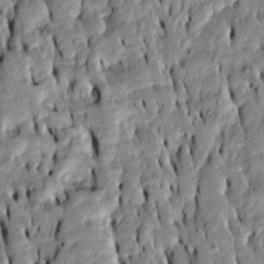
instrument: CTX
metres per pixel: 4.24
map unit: Htu
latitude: -6.8219
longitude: 144.3873
